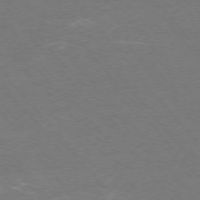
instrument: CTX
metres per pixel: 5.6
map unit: Ap
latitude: -75.9367
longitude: -74.3845
